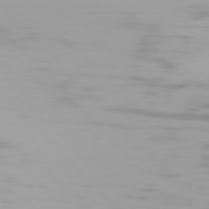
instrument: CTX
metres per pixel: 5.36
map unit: Hpe
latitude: 77.0458
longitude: -170.2711
